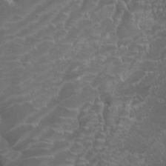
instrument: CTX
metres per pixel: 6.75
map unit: HNhu
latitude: 4.9136
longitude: 7.4832
